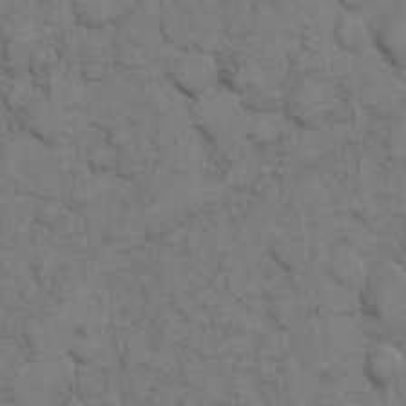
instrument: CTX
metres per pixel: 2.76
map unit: eHh
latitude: 7.6127
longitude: -65.1025
